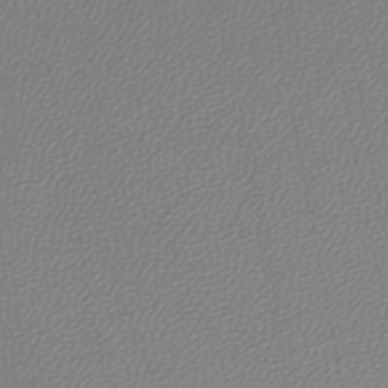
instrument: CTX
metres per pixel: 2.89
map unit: lHb
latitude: -45.2754
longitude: 75.1809
